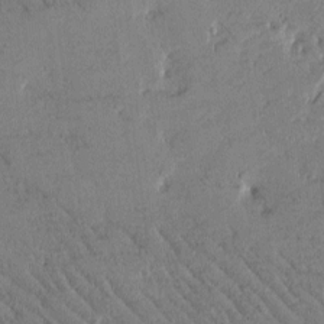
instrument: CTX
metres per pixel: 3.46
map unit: Htu
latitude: -1.7667
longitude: 175.6910
